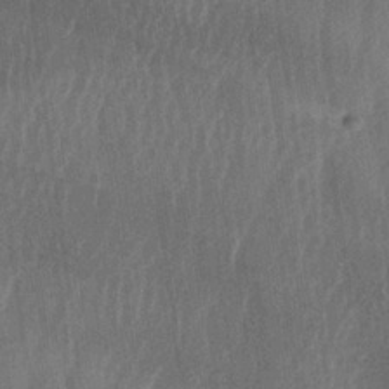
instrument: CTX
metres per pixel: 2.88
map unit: lAa
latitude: -7.0675
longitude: -129.0836
